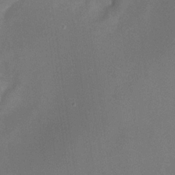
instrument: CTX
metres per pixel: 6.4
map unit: Nhu
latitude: -16.3118
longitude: -56.8380
